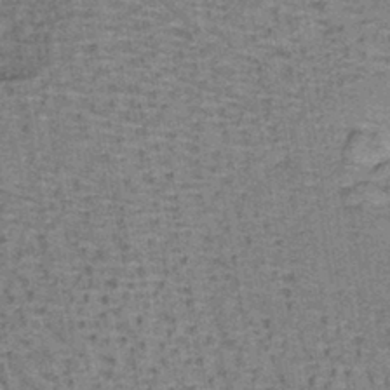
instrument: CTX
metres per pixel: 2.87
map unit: lHb
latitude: -40.4440
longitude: 57.8044
